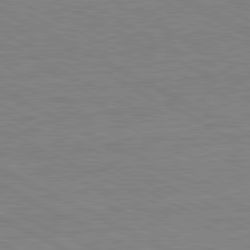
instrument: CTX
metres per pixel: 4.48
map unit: Ap
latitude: -81.9556
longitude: -72.3468
